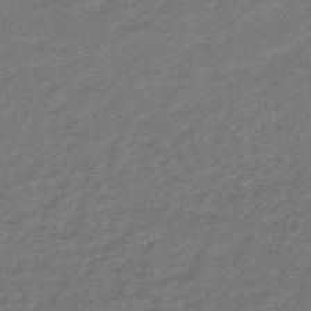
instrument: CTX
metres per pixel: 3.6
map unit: lHb
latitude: -42.8974
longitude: 69.2564
